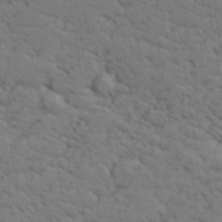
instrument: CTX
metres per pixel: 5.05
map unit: lHvf
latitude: 26.2145
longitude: 143.1242
